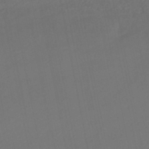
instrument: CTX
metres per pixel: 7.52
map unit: HNhu
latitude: -43.3509
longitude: 101.9178
